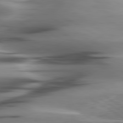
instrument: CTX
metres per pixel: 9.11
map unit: lApd
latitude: 80.3656
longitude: -122.5735
